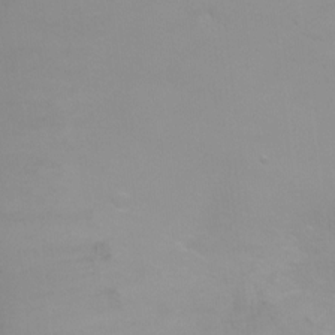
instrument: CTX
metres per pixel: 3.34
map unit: Ht
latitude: -4.0472
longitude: -28.0633
